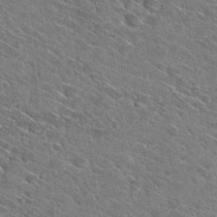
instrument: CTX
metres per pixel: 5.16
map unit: Hto
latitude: 30.0633
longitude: -45.2348
